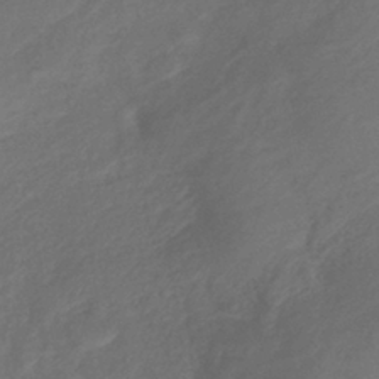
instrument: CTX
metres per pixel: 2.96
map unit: lHb
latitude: -39.1431
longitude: 74.8219
